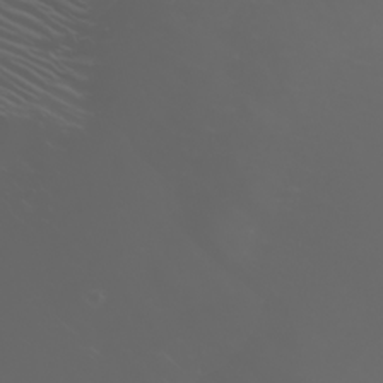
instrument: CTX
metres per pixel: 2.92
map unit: Nhu
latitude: -7.6910
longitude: -84.6113
